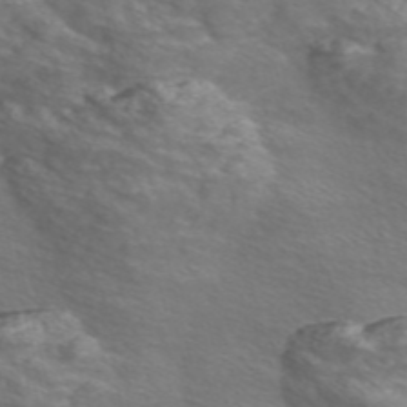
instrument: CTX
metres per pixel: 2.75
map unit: Nve
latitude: -56.4818
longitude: 52.9541
